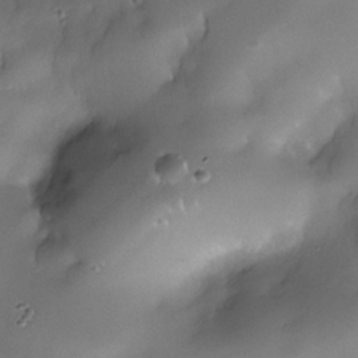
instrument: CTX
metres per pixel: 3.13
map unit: Nhe
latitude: -30.9541
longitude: -140.2900
